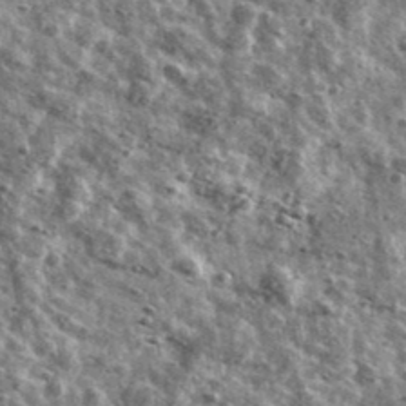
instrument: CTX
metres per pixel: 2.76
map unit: Ave
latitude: 41.4426
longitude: -107.8205
